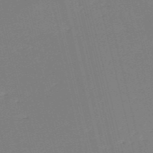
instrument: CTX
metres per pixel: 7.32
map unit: HNb
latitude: -54.2173
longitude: -39.4993
